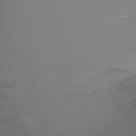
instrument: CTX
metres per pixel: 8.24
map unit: Ht
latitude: -11.5588
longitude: -35.3103
